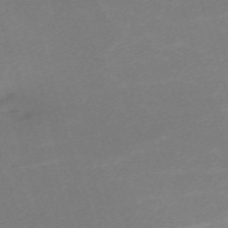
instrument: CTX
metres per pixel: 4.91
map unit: eHh
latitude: -61.9367
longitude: 49.3699
